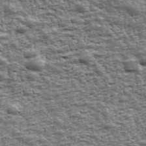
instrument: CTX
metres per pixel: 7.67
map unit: Ave
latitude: 43.1025
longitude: -111.8395
